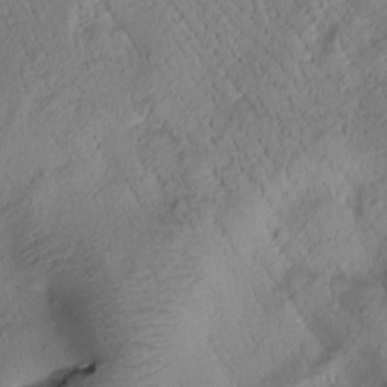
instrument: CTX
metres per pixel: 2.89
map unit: Htu
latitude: -0.1039
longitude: 174.6896
